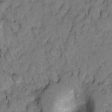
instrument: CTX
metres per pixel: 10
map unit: Hto
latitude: 5.2726
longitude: -31.6694
